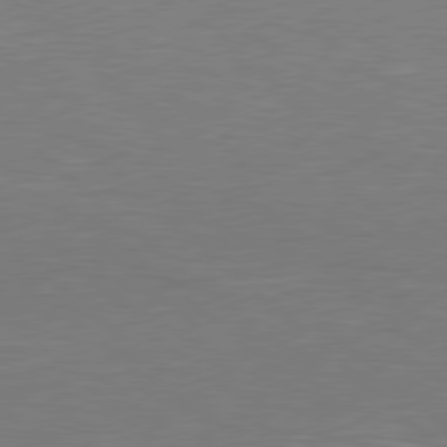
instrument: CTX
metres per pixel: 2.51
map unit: Hpe
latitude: 78.2523
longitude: -124.9135
